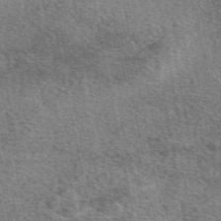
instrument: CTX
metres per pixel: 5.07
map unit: eAb
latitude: 49.6316
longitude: 113.8045
